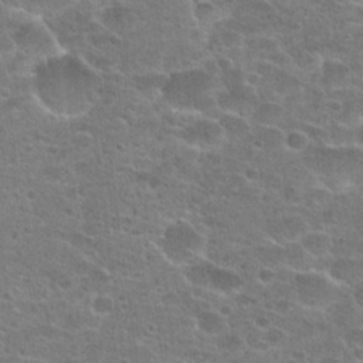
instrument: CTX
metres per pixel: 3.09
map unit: Hto
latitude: 23.2537
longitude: -44.1011
